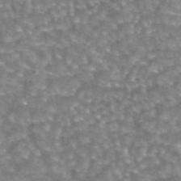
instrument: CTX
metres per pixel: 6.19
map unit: eAb
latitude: 44.4790
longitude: 104.8408
